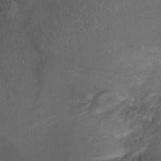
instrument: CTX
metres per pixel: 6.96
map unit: Ht
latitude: -1.2376
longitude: -15.3293
